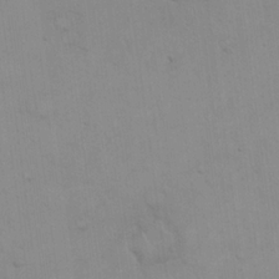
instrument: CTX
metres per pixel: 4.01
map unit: eHh
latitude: 19.8205
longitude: -60.2144
